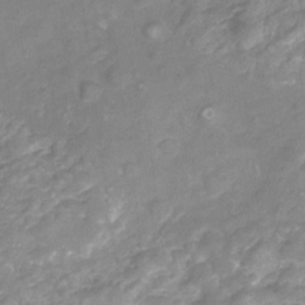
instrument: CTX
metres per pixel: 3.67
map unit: Nhu
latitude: -22.2551
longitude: -56.1388
